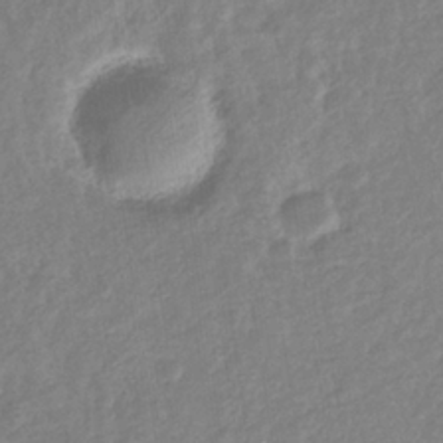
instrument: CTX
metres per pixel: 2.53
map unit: eHb
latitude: -35.2754
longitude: 77.1431
